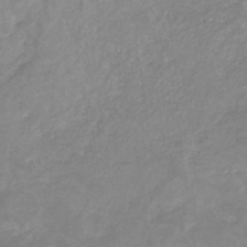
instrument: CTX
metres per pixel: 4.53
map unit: eHb
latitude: -31.6155
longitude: 68.4440
